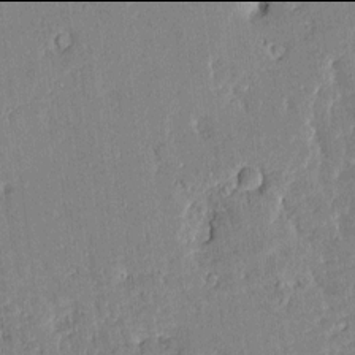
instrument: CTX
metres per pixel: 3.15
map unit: Htu
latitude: -2.0094
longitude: 174.9352
